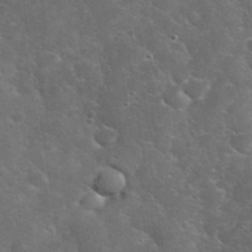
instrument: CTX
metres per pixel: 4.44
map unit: eHh
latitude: 36.6869
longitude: -67.2348
